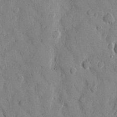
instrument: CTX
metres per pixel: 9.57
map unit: eHh
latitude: 10.5924
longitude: -67.4804
